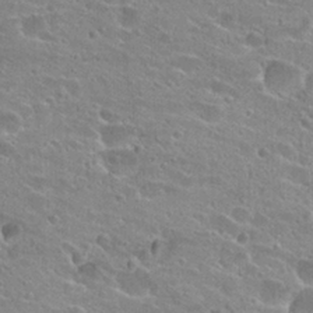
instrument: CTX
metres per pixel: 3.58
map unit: Hto
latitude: 24.1955
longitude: -43.7072
